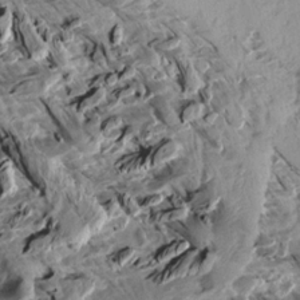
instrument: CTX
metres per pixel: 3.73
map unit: Aa
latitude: 13.3104
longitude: -141.4048
